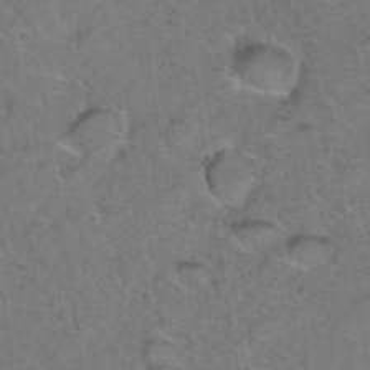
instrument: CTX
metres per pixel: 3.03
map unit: Hto
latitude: 35.9528
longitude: -48.6868
